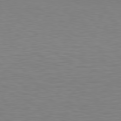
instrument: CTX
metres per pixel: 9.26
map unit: Hpe
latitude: 78.4790
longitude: -121.5182
